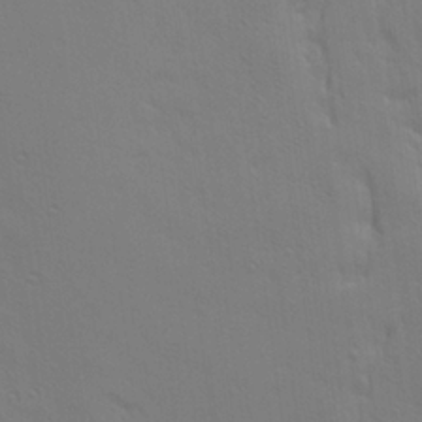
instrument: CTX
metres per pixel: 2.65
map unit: Ave
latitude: 23.4237
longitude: -135.8205
